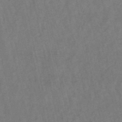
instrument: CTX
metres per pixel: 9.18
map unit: lHb
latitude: -49.4455
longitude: 72.9541
